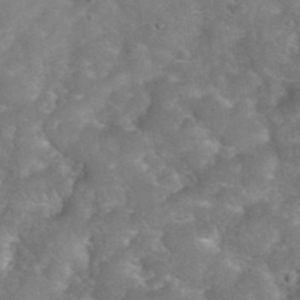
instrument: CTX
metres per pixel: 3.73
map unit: eHh
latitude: 39.7450
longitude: -58.6113
